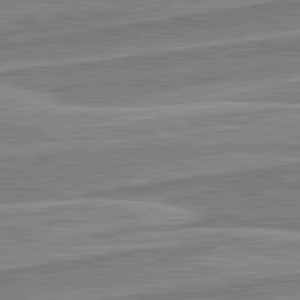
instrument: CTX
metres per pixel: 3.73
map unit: lApd
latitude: 82.2900
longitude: 139.1809
